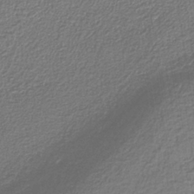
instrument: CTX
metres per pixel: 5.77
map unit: eAb
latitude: -38.5952
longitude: 52.3873
